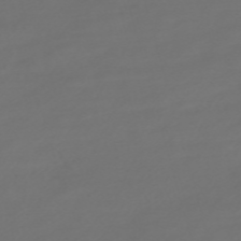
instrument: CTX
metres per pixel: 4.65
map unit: Nve
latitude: -59.7666
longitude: 58.1416
